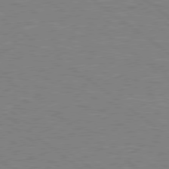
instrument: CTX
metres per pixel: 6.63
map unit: Hpe
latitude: 78.8191
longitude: -164.1767
